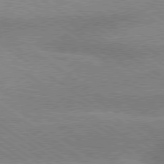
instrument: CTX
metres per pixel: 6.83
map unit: Hpe
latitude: 79.1403
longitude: -152.2523
